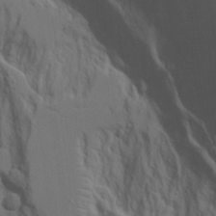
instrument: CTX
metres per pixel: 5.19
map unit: Aa
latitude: 17.7450
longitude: -124.9135
